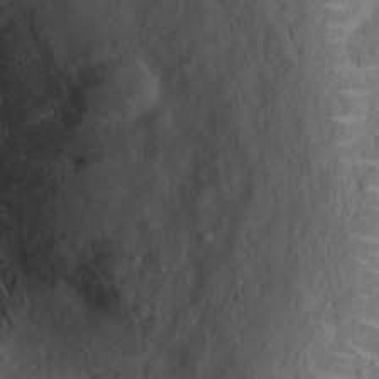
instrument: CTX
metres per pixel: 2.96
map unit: Ht
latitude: 12.6680
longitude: -40.5923
